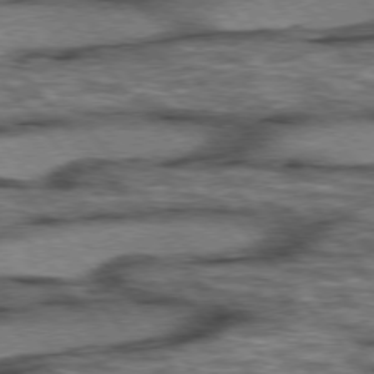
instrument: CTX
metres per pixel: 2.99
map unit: lApd
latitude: 75.8205
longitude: -48.8380
